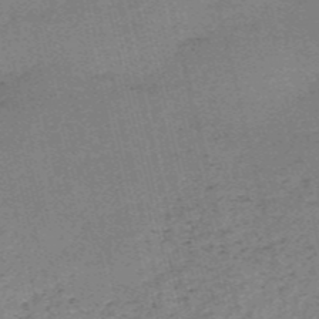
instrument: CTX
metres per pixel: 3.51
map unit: HNb
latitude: -55.1809
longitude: -42.7435
